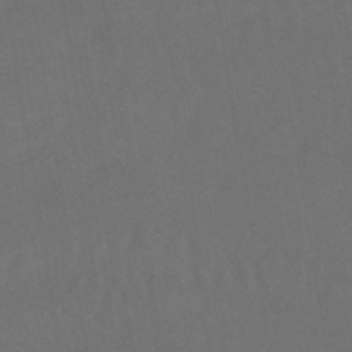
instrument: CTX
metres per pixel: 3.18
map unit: eHb
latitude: -50.1039
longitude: 84.3306
